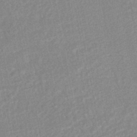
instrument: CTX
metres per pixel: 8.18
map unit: HNhu
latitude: -46.9541
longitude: 99.0108
